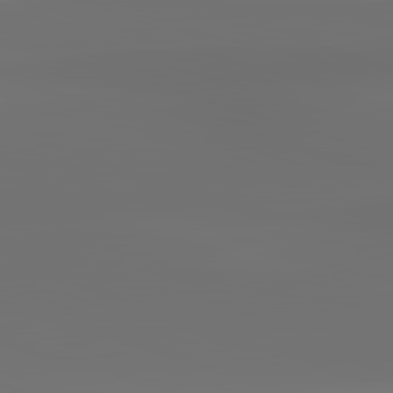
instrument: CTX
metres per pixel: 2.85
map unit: lApd
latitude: 83.2348
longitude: -129.4615
